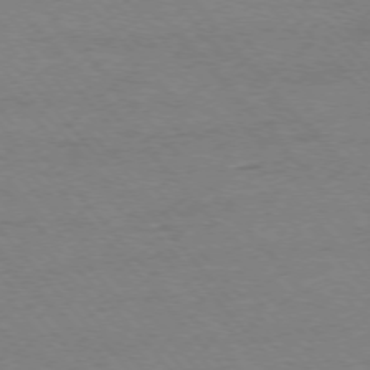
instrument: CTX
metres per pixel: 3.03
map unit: Ap
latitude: -76.1984
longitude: -87.9339
